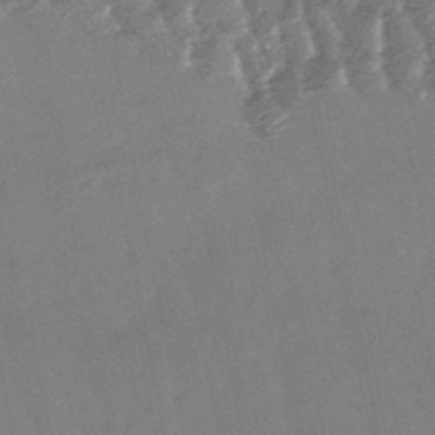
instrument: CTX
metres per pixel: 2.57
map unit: lHb
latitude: -48.2929
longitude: 79.8800
